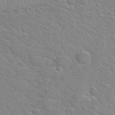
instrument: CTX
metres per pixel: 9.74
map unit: Hto
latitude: 35.9339
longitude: -50.1766
